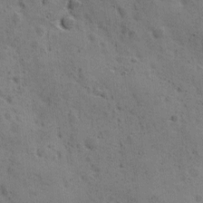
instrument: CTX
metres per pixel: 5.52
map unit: Ave
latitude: 11.6316
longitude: -105.9339
